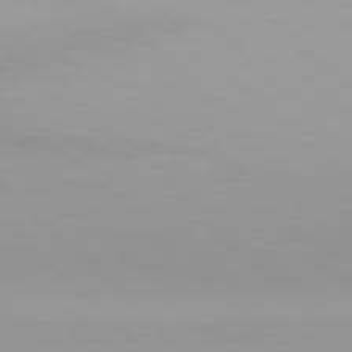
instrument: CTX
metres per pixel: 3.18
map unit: Hpe
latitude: 77.6127
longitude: -140.2144
